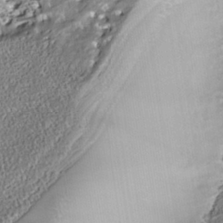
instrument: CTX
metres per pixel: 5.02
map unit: Nhe
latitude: -39.4455
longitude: -117.2726
